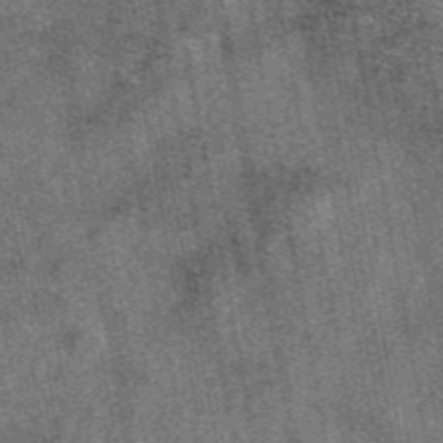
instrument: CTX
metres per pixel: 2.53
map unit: eAb
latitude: 47.1215
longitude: 108.6896
